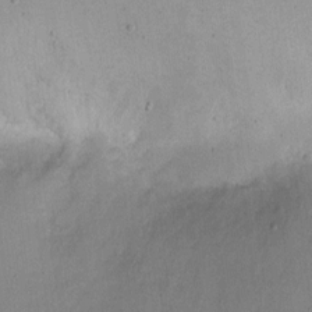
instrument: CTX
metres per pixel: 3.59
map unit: eHh
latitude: 10.4979
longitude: -62.7813
